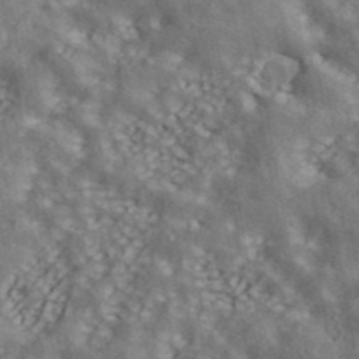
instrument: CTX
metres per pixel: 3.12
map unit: ANa
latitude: 43.6694
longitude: 47.5966
